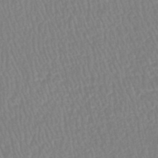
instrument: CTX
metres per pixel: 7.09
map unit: HNhu
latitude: -48.2929
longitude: 101.6532
